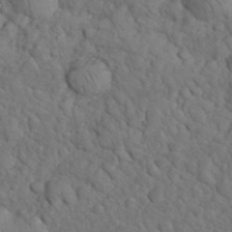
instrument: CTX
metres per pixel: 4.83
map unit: eHh
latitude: 32.9514
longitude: -66.7246
